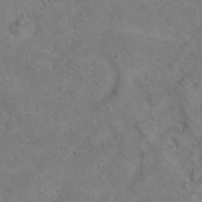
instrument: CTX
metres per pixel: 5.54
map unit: Hto
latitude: 18.5168
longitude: -38.3656
